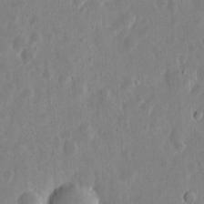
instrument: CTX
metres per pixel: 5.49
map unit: eHh
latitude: 6.3467
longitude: -70.7624
